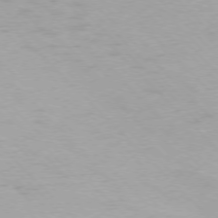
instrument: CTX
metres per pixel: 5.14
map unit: Ap
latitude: -77.0486
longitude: -65.2726
